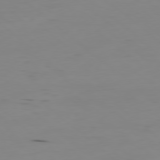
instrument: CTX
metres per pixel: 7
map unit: Hpe
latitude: -78.8408
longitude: 15.8801
